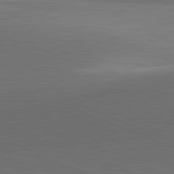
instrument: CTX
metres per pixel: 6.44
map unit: lApd
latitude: 81.7827
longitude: 137.3887
